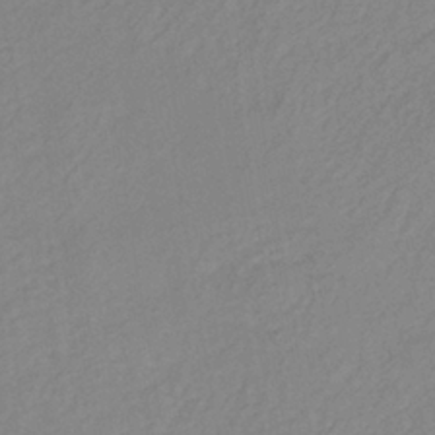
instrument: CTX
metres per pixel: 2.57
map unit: lHb
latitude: -36.6707
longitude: 70.7652
